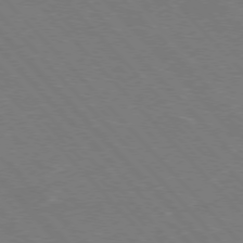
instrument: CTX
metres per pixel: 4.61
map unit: Hpe
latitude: -76.9164
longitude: -12.6869
